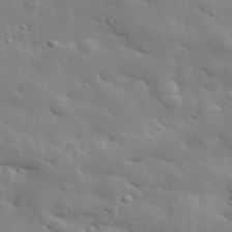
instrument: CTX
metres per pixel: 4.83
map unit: lHvf
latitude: 33.8394
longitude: -82.0633
